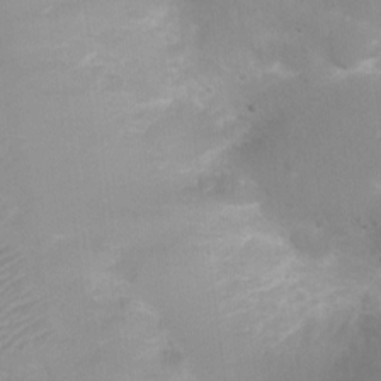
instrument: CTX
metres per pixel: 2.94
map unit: Nhu
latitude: -0.5007
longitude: -16.6679
